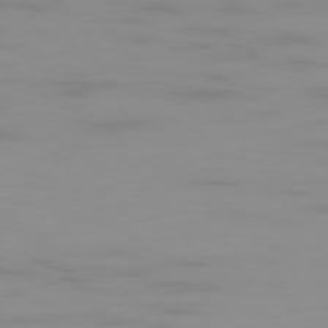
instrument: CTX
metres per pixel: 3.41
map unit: Ap
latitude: -79.2942
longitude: -94.9703
